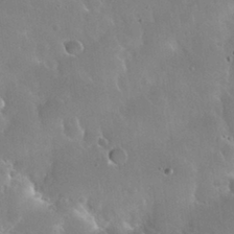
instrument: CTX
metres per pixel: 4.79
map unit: Nhu
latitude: 30.1389
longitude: -55.9906
